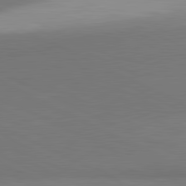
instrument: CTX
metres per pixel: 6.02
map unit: lApd
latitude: 81.5560
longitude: 150.7841
